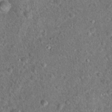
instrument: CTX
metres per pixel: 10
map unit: Hto
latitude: 18.4790
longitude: -42.6680
